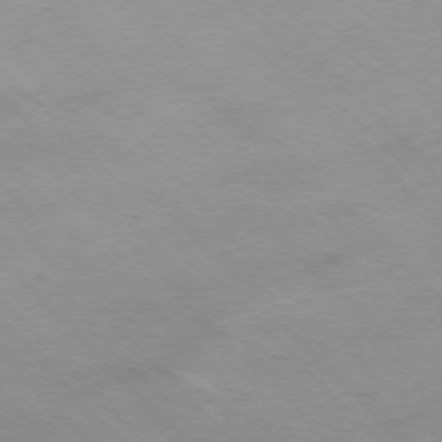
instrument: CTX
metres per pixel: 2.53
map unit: Hpe
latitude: -77.4265
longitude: 12.2551
